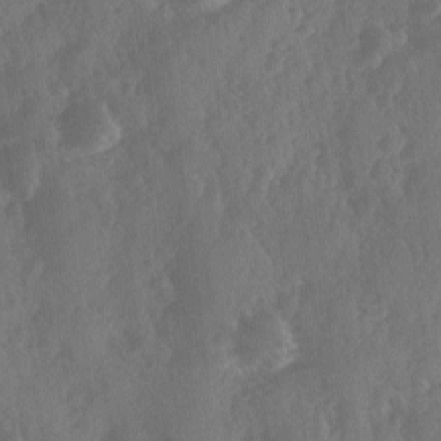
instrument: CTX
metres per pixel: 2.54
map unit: Ave
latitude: -10.1606
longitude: -118.4412
